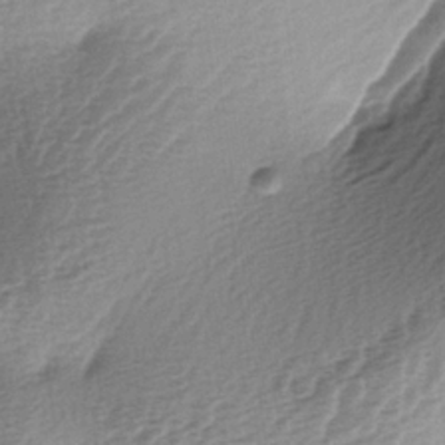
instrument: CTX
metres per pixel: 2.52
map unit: lAa
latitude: -3.3887
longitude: -128.5168
